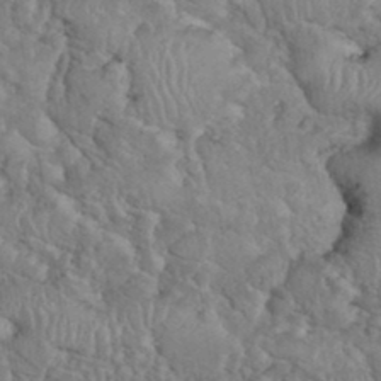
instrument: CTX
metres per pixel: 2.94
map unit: eHh
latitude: 37.2348
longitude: -61.3481
